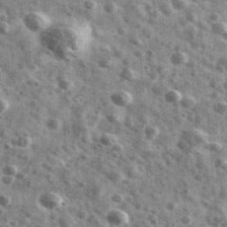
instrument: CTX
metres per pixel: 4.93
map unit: Ave
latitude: 40.8947
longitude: -106.4790
